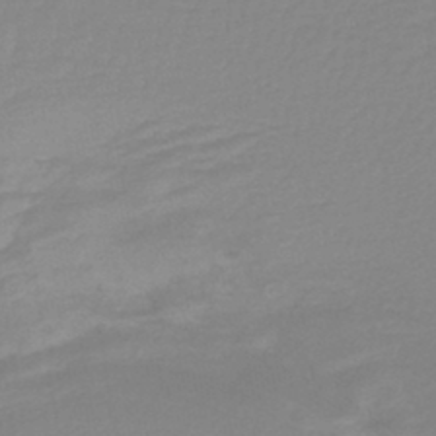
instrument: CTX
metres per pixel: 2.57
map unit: lHb
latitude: -44.2173
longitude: 64.3307
